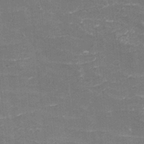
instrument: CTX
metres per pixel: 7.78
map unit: eHh
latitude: -3.8233
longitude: -75.4615
